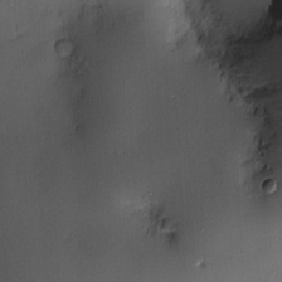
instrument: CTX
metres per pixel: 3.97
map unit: Nve
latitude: -7.7099
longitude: 175.2942
